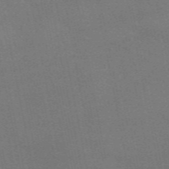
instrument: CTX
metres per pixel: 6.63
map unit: eAb
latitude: 51.3481
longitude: 108.7841
